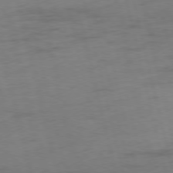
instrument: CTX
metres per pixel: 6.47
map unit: Ap
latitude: -75.6722
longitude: -74.1200
